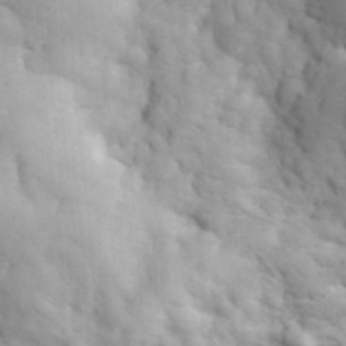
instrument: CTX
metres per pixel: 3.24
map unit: eHh
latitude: 32.1011
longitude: -66.5545
